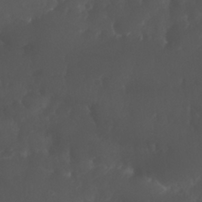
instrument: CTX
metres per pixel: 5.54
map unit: Nhu
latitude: 26.6302
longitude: -65.2348
